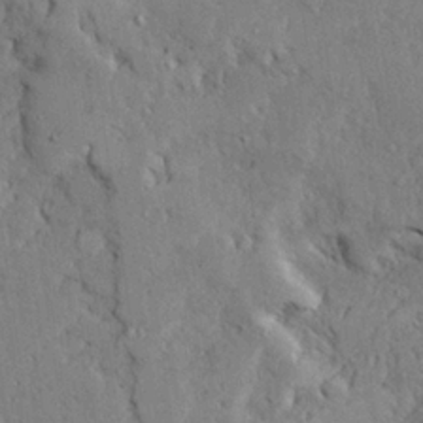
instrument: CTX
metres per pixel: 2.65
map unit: Ave
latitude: 23.8583
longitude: -131.0648
